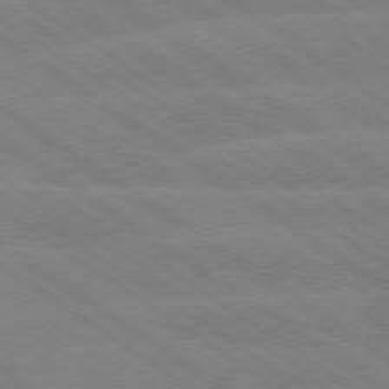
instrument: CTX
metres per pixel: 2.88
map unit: lApd
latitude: 79.3860
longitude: -132.6868
